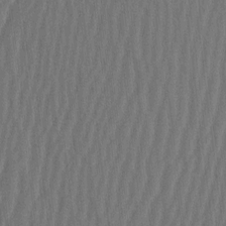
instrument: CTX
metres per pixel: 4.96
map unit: HNhu
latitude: -2.5195
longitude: 14.2929
